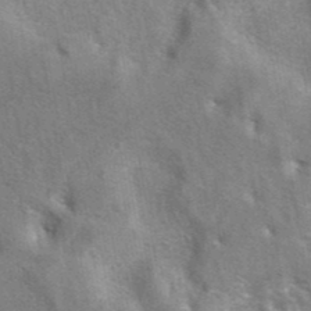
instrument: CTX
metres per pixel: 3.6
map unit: eAb
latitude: 41.2914
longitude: 106.6519
